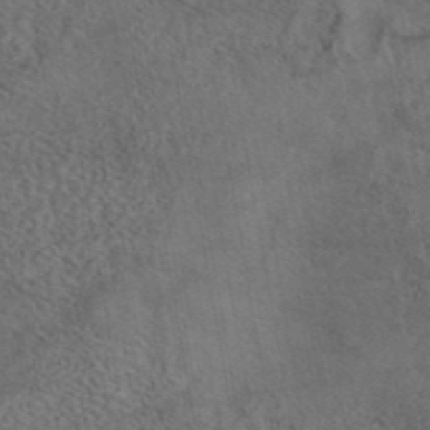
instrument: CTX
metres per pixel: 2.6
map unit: eAb
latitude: 43.9150
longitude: 108.7841
